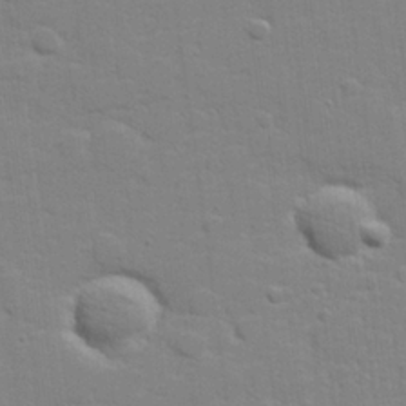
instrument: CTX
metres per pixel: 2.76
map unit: lHvf
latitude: 24.4790
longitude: 142.1227
